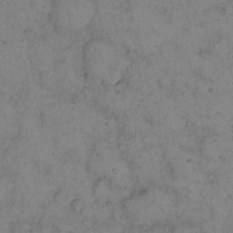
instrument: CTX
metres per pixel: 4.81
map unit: eHh
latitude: 14.4223
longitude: -63.2348
